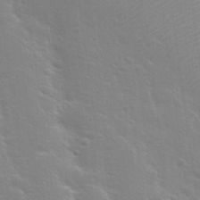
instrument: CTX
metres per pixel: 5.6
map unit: Nhu
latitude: 28.8569
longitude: -54.4601
